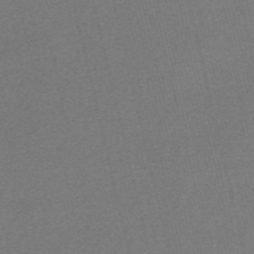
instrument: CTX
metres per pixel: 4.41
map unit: Nve
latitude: -56.5574
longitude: 61.6911
